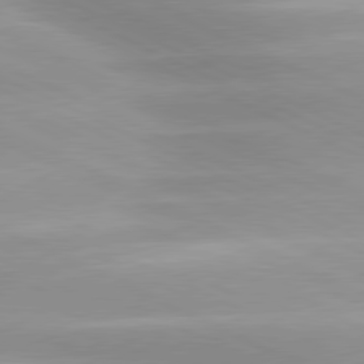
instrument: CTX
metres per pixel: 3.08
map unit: lApd
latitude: 79.9528
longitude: -121.3104
